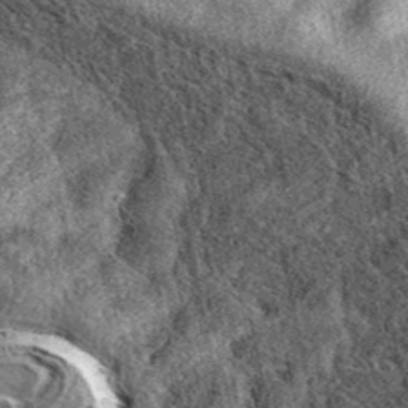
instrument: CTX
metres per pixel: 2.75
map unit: eAb
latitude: 38.9514
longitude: 109.6911
